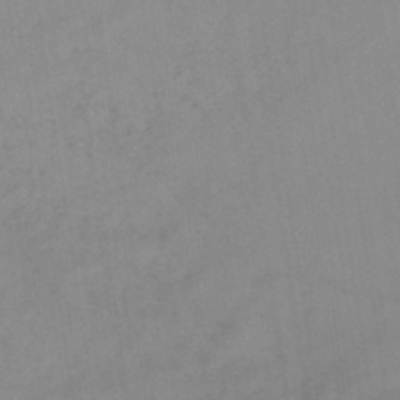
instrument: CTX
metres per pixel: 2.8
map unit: lHb
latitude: -45.2187
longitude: 66.8408
